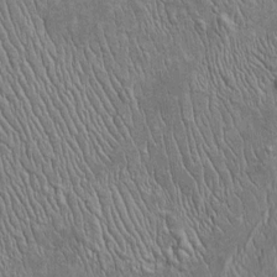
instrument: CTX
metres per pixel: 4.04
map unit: Htu
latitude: -6.0283
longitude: 153.0108
